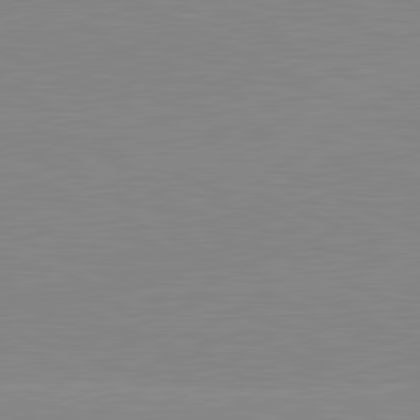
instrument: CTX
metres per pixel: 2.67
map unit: lApd
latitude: 81.6127
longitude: -156.3656
